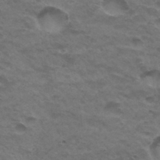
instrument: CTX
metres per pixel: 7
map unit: Hto
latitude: 32.2334
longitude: -47.4049
